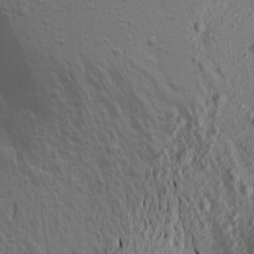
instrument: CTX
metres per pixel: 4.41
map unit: Aa
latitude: 16.8569
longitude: -144.4790
